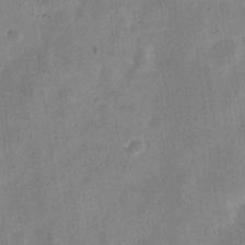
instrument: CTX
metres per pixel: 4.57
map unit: Nve
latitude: -24.2928
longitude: 106.6141
